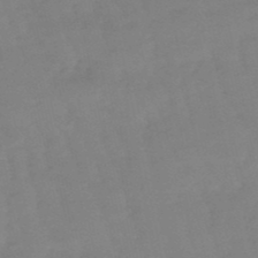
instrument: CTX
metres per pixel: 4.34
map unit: eHb
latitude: -49.4077
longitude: 77.4076
